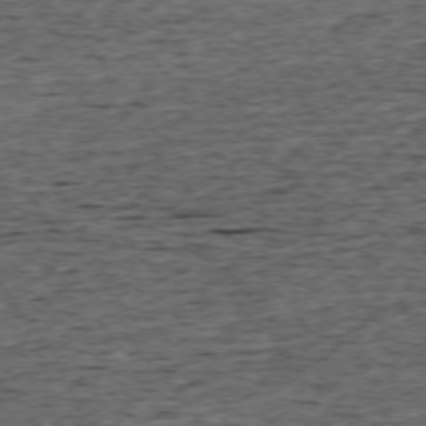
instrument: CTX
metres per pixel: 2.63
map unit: Ap
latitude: -75.1809
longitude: -92.3467
